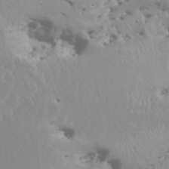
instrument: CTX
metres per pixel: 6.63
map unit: HNhu
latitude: 7.4426
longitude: -2.0822
